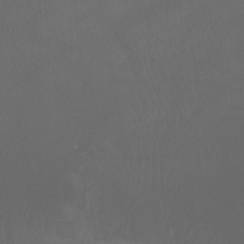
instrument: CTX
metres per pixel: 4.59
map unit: Ht
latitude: -7.4454
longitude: -32.0255
